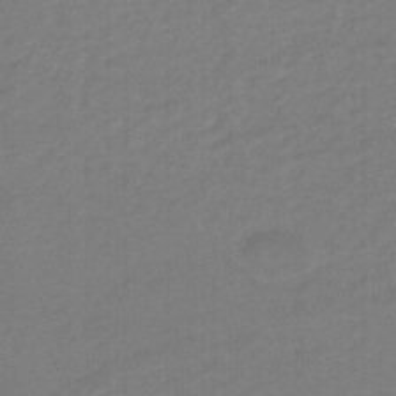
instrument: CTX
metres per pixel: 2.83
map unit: eHb
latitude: -46.8408
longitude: 89.3698
